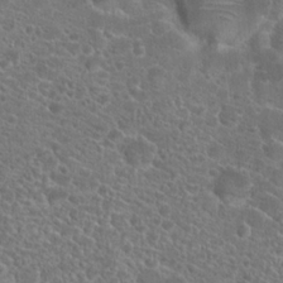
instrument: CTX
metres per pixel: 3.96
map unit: Hto
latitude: 19.4804
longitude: -36.8947
